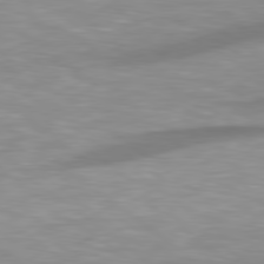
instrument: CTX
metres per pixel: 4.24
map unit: Hpe
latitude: 79.0837
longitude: -129.3104
